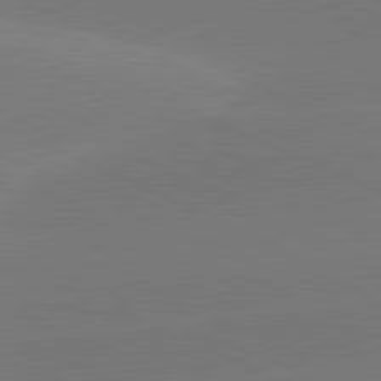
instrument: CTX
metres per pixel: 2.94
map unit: lApd
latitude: 81.8583
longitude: -155.1025
